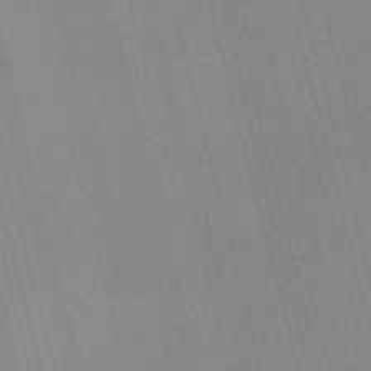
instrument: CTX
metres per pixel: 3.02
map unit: Nve
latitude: -57.4454
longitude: 62.5196
